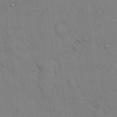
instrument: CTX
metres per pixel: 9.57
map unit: eHh
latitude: 16.8380
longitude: -62.6302
